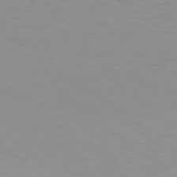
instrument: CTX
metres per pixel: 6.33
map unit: Hpe
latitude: 78.5546
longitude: -169.5749
